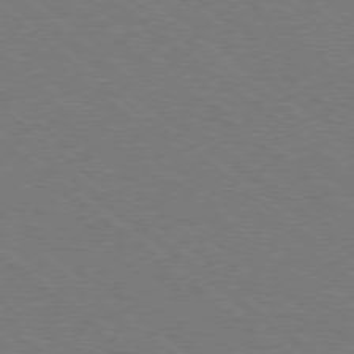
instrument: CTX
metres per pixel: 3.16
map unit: Ap
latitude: -79.1431
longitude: -64.9703
